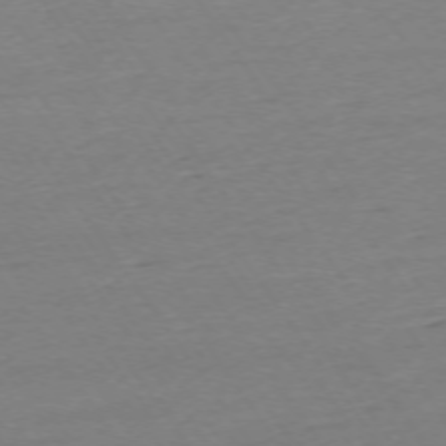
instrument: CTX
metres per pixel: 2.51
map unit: Ap
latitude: -73.8800
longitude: -83.7260
